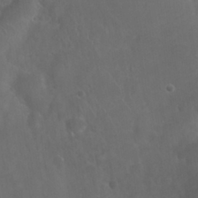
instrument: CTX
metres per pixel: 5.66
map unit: Nhu
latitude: 27.8017
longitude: -62.4412
